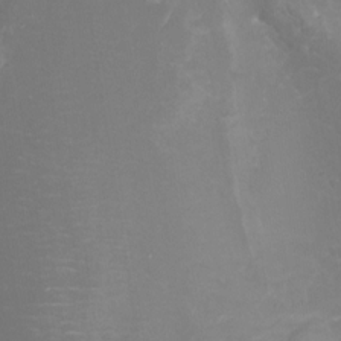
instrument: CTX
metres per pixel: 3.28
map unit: Nhu
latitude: -9.9745
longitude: -75.9717
